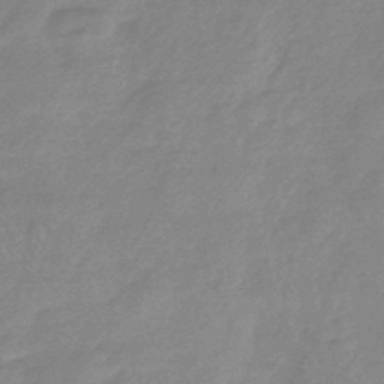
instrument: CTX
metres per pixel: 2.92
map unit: eHb
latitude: -44.7463
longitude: 89.7288
